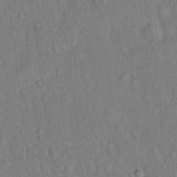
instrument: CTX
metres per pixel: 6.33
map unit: Hto
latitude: 13.9717
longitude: -58.6491
